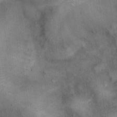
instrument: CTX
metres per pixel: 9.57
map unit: eHh
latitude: 21.2726
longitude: -60.7057
